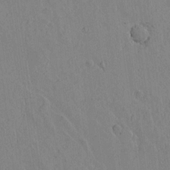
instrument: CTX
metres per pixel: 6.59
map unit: lAvf
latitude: 14.4979
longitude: -125.3859
